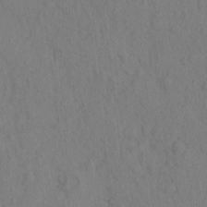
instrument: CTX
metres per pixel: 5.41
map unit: eHh
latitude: -1.8990
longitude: 18.4251
